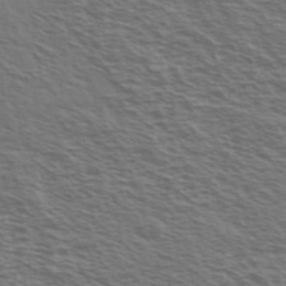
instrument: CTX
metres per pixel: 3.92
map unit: Ave
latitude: 38.1956
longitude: -109.3103
